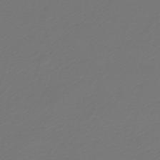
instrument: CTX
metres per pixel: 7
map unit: lHb
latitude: -46.8408
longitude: 59.7099
